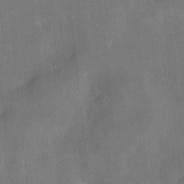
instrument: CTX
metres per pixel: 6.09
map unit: Hve
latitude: -10.6708
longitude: 175.4076
